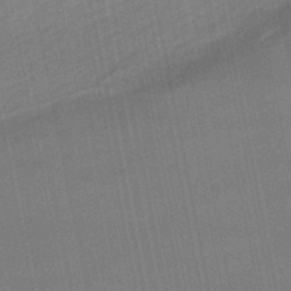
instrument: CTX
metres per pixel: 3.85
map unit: lHb
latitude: -48.5952
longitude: 74.6519
